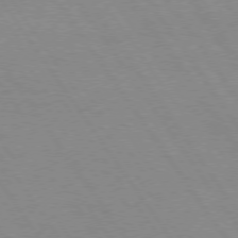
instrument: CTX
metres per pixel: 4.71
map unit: Hpe
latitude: 74.1956
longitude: -140.6679
